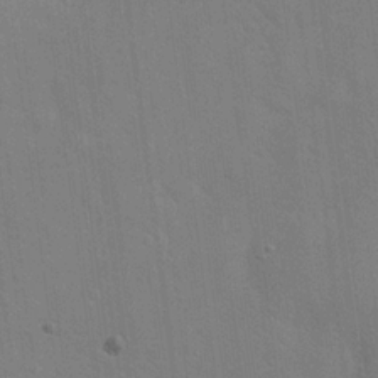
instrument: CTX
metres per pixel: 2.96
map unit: Hto
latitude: 20.8191
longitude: -54.2711
